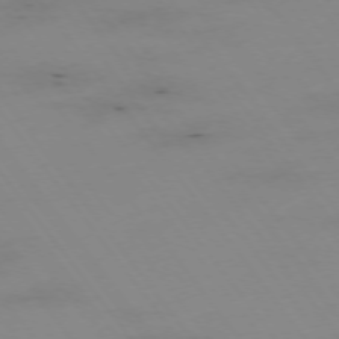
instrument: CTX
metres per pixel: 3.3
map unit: Hpe
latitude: -75.1054
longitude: 3.0108
